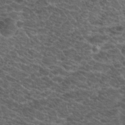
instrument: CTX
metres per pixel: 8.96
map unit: Hto
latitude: 19.2726
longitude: -36.2712
